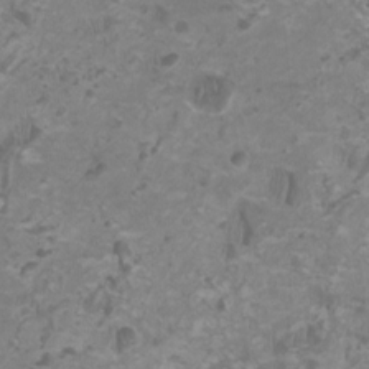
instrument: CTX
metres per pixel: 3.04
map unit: HNhu
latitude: 1.8394
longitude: -2.1200
